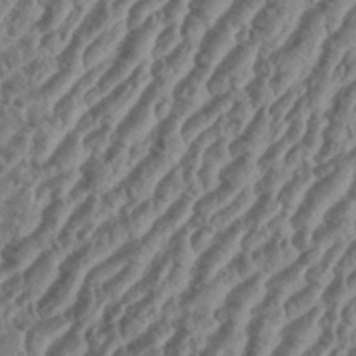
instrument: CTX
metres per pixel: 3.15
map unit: eHh
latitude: 36.5735
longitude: -135.6883
